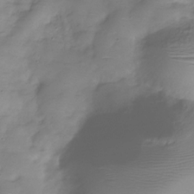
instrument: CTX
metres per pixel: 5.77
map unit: Hve
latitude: -32.0283
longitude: 91.2565
